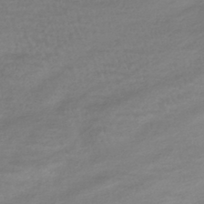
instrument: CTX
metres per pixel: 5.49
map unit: HNhu
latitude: -42.1227
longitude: 97.6155
